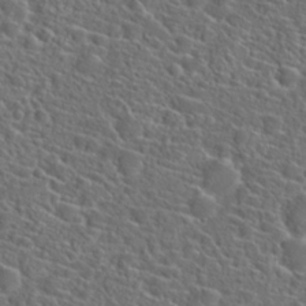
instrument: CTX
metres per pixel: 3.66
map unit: Hto
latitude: 23.8961
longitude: -45.4237
